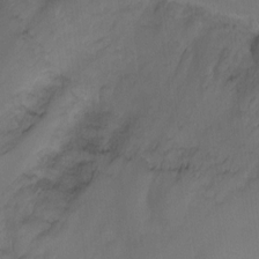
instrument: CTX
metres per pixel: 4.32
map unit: Hto
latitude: 4.5924
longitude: -32.5357
